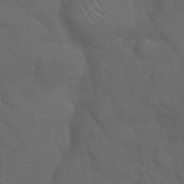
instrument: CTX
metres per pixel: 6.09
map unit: Nhu
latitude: 23.8961
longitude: -61.1403
